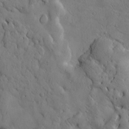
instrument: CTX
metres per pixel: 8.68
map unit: Htu
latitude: 2.8569
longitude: 178.2550
